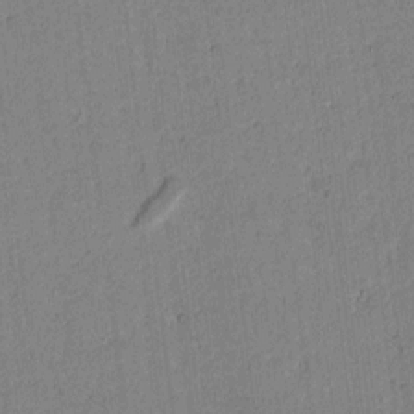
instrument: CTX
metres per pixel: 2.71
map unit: lAvf
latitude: 7.6694
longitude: 169.1998
